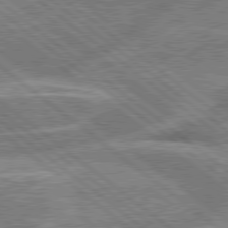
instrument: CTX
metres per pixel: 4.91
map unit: Hpe
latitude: 78.5168
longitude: -158.7057
